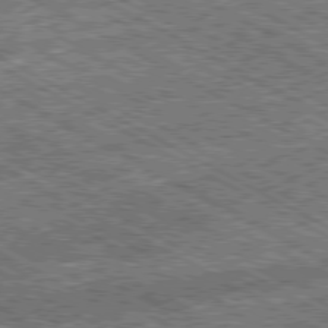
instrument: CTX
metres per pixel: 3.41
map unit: Ap
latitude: -80.3307
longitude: -78.6113
